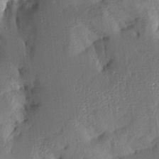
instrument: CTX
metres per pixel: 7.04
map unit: Aa
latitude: 15.9528
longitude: -148.8758
